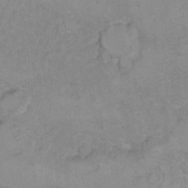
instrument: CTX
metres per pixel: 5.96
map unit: Hto
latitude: 7.2537
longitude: -35.1592
